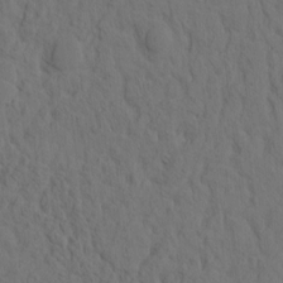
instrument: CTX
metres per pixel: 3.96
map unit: eHh
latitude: -1.6722
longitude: 17.7856
